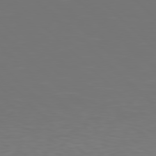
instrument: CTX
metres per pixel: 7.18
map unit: Hpe
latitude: 77.6882
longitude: -124.3467
